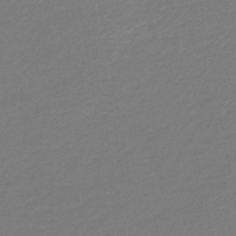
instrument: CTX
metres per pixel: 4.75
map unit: lHb
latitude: -43.1431
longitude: 78.1605
